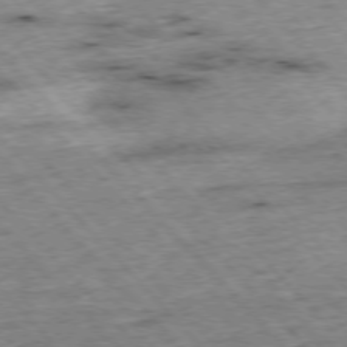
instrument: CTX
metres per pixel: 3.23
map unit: Hpe
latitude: -76.6707
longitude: -16.1956
